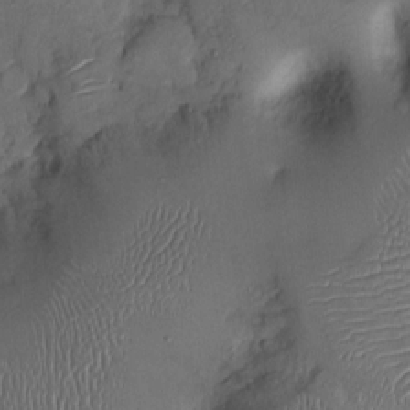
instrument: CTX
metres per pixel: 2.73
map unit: Ht
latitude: -2.2928
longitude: -13.4994
